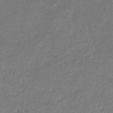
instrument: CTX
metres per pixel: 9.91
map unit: eHb
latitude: -33.7478
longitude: 73.6155
